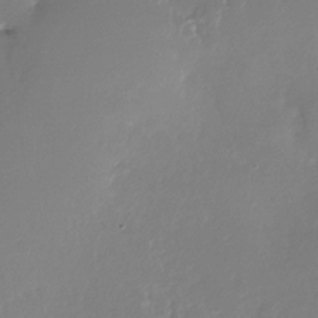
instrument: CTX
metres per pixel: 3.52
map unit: Nhu
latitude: -28.7463
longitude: -79.8206
